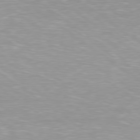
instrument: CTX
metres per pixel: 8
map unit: Ap
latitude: -79.4076
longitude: -66.8758
